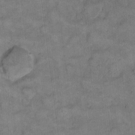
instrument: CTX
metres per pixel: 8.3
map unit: eHh
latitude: 13.4049
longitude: -65.0458
